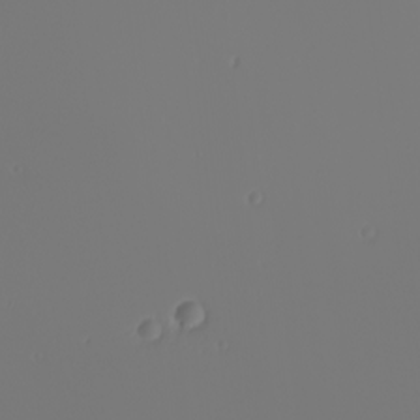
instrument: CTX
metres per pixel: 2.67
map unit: Nhu
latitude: -6.7841
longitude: -95.6694
